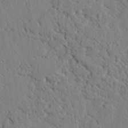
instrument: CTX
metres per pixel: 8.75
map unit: eHh
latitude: 25.1592
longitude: -80.4601
